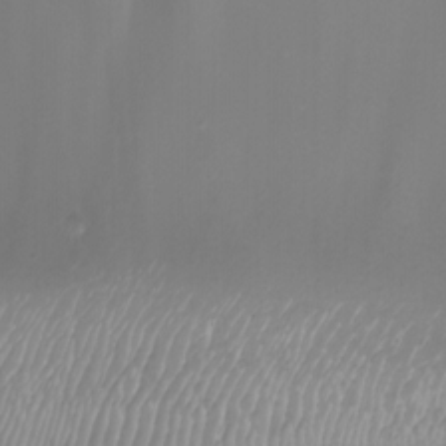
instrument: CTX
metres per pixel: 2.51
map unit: Nhu
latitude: -7.4265
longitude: -76.9513
